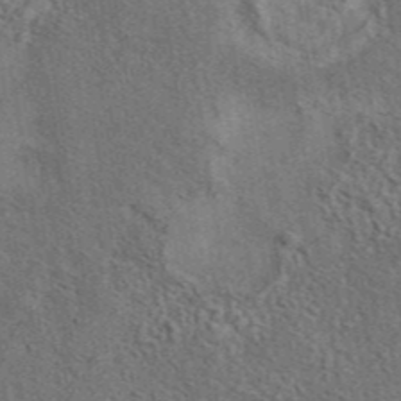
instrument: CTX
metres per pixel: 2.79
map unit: eAb
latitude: 43.4804
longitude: 110.5951
